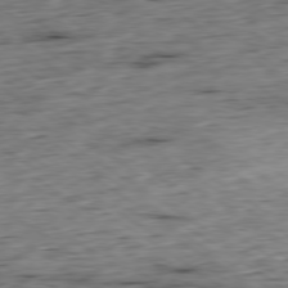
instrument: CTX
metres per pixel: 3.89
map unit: Hpe
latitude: -79.5966
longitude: 11.7478
